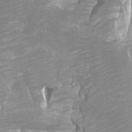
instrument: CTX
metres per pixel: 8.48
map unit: Htu
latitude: -7.2565
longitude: -48.1767
